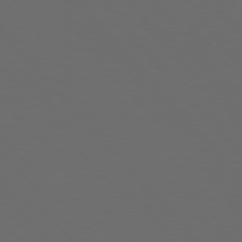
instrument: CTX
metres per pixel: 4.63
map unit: Hpe
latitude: 76.7057
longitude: -168.4790
